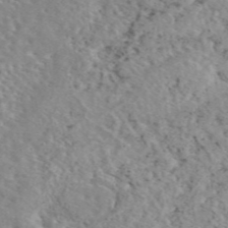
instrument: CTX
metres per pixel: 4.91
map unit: eAb
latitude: 45.0458
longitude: 112.6141
